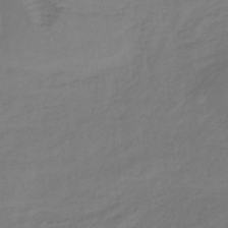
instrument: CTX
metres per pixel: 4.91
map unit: lHb
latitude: -38.3873
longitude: 72.2550
